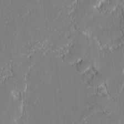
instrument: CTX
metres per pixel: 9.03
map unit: lAvf
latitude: 0.0633
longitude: -108.2333
